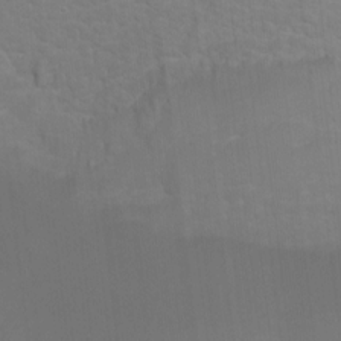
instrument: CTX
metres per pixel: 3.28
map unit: Ht
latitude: 0.0444
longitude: -35.5182
